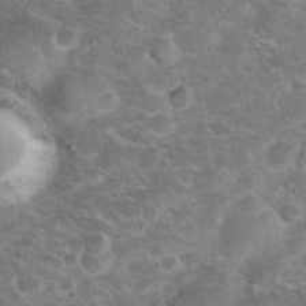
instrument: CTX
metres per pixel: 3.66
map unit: eHh
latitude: 37.3293
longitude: -66.5923
